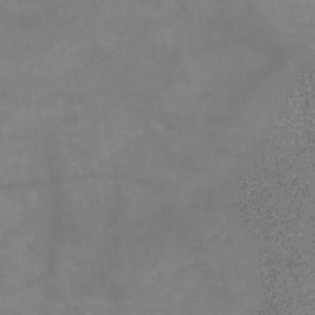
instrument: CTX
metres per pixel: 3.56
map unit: HNb
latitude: -48.8408
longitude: -38.7813
